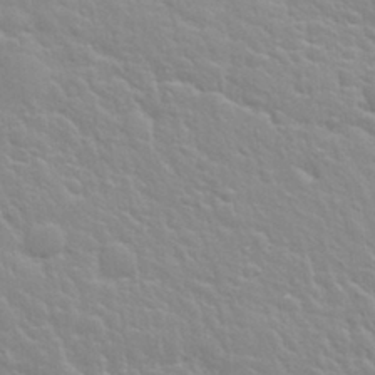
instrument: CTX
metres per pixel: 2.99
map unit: Nhu
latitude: 28.8002
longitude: -54.5735
